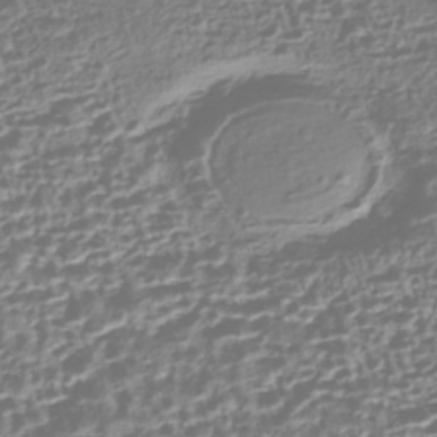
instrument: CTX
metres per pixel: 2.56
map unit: HNhu
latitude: -43.5210
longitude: 106.9353
